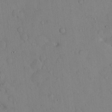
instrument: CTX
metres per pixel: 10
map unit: Hto
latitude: 13.0459
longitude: -56.3656
